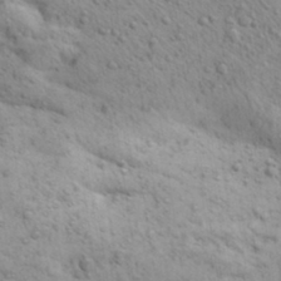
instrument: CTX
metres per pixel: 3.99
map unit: Aa
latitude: 31.1781
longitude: -147.0837
